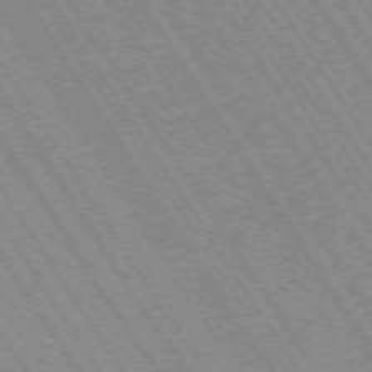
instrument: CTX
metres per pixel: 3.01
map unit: Hpe
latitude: -73.9745
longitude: 3.1809
